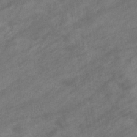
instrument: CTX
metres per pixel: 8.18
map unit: eHb
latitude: -33.1054
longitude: 71.6155
